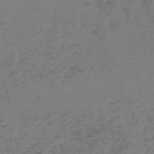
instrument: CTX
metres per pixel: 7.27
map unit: HNb
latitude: -52.5762
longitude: -52.4979
